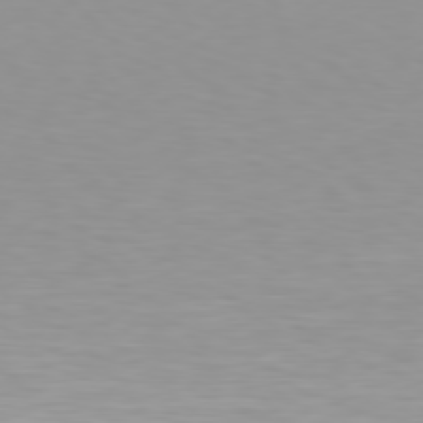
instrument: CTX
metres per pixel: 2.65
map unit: Hpe
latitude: 78.1011
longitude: -136.8758
